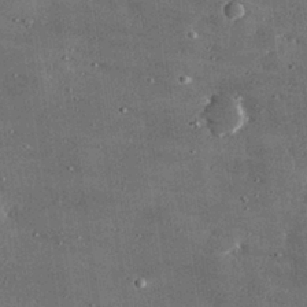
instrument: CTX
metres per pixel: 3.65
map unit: lHvf
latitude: 30.9892
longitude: -89.5749
